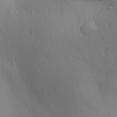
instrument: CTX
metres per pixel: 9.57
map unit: Aa
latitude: 31.0837
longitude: -143.8017
